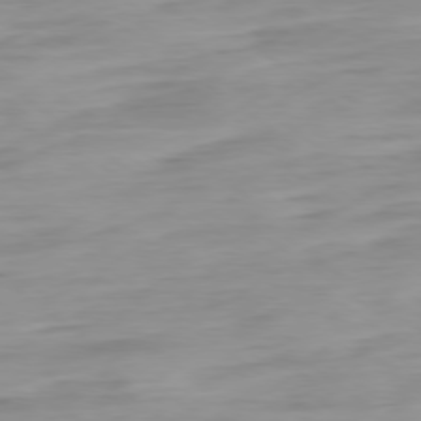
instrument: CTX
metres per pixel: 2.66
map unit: Ap
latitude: -78.9730
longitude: -65.6883
